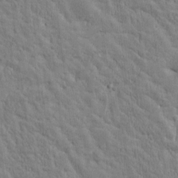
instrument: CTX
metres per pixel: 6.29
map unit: Htu
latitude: -3.5021
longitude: 174.3306
